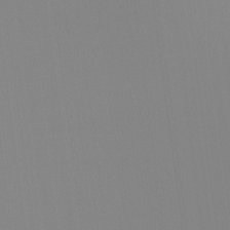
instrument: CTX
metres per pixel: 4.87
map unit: Ht
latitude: -15.3321
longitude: -51.0647
